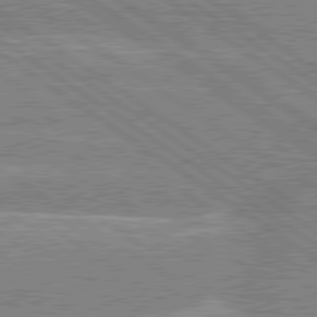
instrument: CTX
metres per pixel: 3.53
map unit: lApd
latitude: 79.5371
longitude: -157.5560
